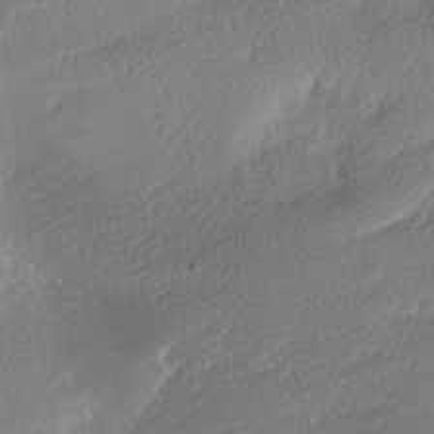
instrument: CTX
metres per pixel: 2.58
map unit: Ave
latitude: -9.4454
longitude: -123.4615
